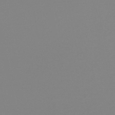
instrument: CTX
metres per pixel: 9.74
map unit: HNb
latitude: -47.4076
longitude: -48.6302
